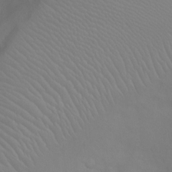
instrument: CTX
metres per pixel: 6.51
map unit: Ht
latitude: -5.3131
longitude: -28.1200
